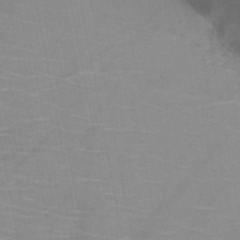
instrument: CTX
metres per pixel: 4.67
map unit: HNb
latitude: -47.3887
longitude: -47.4994
